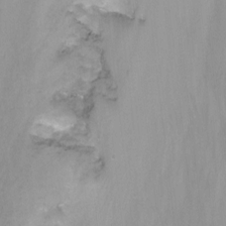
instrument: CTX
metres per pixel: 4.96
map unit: Nhu
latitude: -11.8611
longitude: -48.5735
